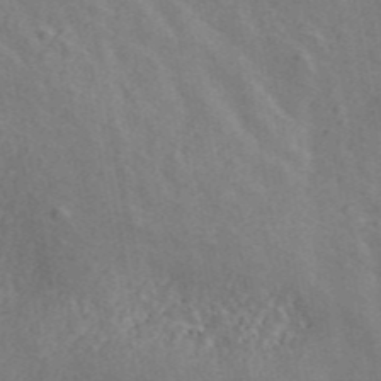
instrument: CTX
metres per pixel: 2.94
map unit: ANa
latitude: 44.5168
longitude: 47.5588
